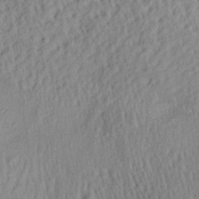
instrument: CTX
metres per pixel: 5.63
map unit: Aa
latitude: 29.7638
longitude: -137.2537
